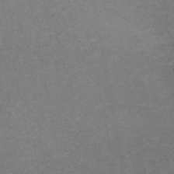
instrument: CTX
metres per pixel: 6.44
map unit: HNb
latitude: -46.0283
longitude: -47.4616
